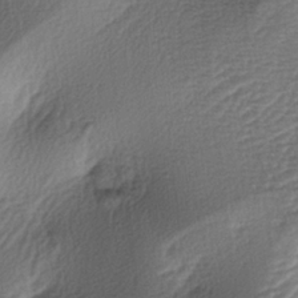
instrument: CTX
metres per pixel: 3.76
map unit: lAa
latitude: -3.9556
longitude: -128.4223
